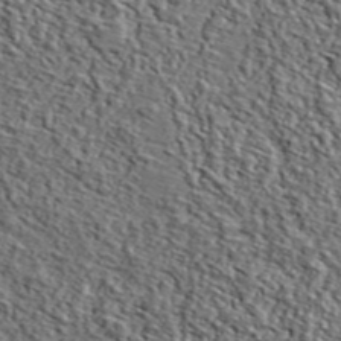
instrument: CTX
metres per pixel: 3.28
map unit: lHvf
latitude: 39.2915
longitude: -87.2348
